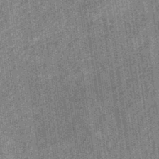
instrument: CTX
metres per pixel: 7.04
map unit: eHb
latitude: -32.5763
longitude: 74.0850
